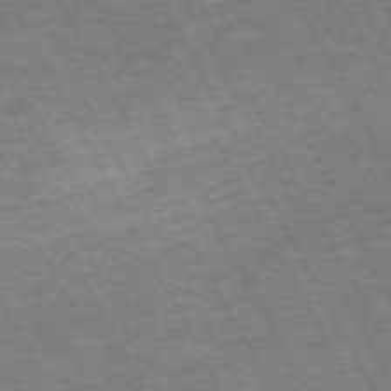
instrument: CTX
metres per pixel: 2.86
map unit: Hpe
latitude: -71.8989
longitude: 8.4440
